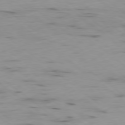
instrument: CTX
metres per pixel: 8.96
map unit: Ap
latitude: -78.9541
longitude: -73.7828
